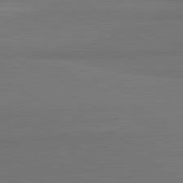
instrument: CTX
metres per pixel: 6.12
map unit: lApd
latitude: 81.8772
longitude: 158.6140
